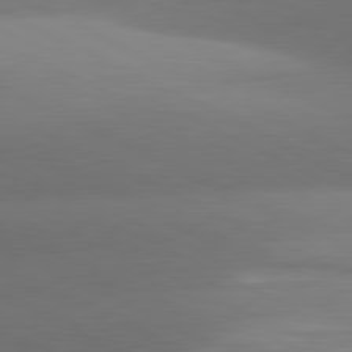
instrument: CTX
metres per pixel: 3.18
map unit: lApd
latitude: 81.1970
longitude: 134.3306
